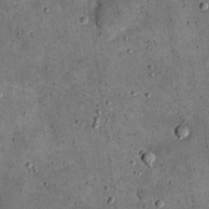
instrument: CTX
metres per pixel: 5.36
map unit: eHh
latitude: 21.4805
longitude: -65.0647
